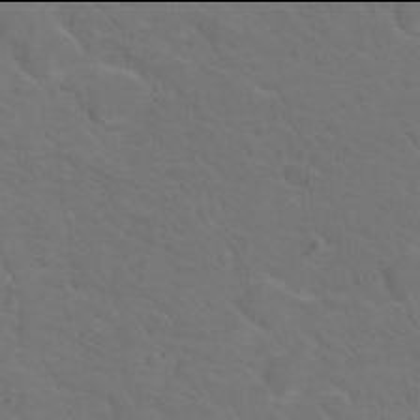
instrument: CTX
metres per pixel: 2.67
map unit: Nhu
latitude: 17.9906
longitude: -33.5182
